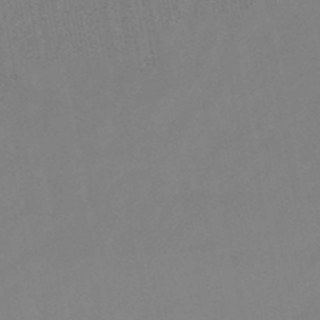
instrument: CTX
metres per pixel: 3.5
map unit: lHb
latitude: -48.3496
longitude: 80.5196
